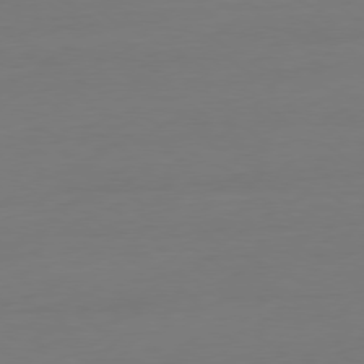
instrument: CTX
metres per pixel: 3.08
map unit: Ap
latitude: -79.4265
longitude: -65.2537
